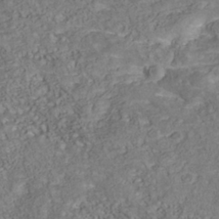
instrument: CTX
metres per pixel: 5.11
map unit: Nhu
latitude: -40.0661
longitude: -85.3104
